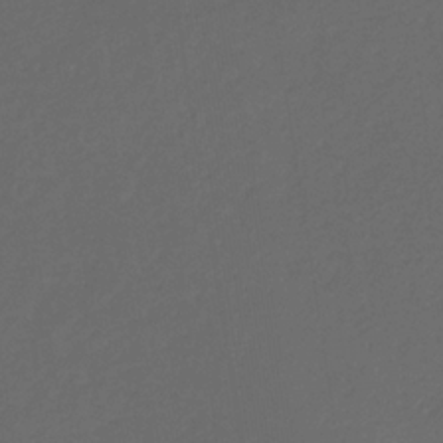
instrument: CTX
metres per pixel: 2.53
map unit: eHb
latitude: -32.0850
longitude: 72.1039
